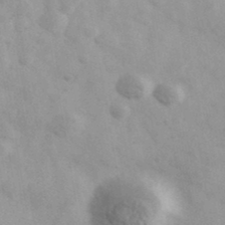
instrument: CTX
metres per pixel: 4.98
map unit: Ave
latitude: 39.2726
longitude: -107.0647
